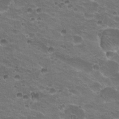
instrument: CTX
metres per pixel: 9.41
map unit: Hto
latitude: 19.9528
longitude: -32.3845
